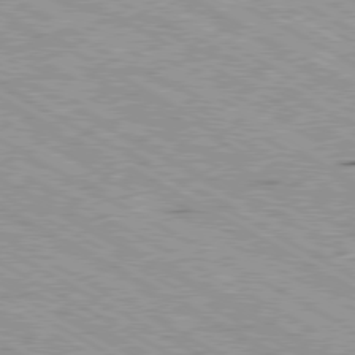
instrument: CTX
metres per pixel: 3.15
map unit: Ap
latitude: -80.4251
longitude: -53.4238
